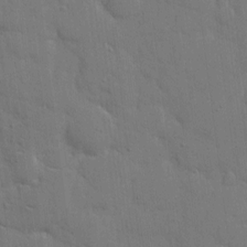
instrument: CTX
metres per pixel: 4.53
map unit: eHh
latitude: 7.3482
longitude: -67.6882
